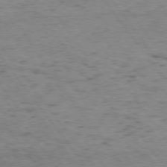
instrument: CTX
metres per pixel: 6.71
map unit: Hpe
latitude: 75.1781
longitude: -142.9136
